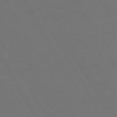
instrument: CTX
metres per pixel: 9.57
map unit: Hpe
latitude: 73.1970
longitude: -127.5560
